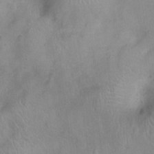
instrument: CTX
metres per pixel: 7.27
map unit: Ht
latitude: -9.1242
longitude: -21.4805
